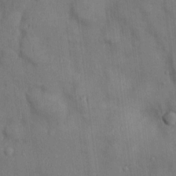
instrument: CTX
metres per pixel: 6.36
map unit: Nhu
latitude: 2.0633
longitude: -14.2145
